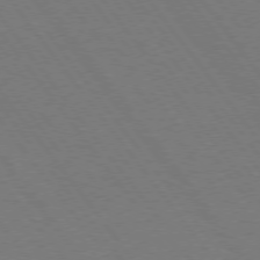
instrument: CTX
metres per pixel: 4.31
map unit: Hpe
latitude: 74.9325
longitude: -137.7828
